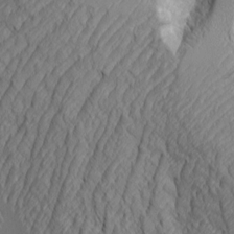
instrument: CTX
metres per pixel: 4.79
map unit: Aa
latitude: 8.3090
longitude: -129.1403
